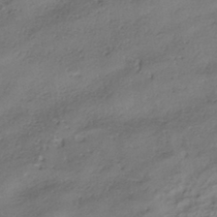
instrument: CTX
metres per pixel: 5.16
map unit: HNhu
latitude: -40.4062
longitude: 97.8800
